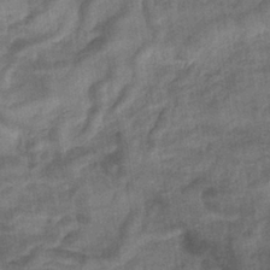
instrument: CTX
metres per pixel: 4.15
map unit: eHb
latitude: -36.2172
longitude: 77.7289
